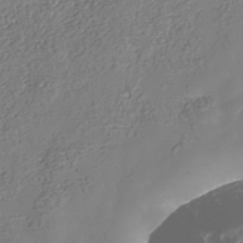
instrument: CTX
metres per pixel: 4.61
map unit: Nhu
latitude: -39.2376
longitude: -80.5357
